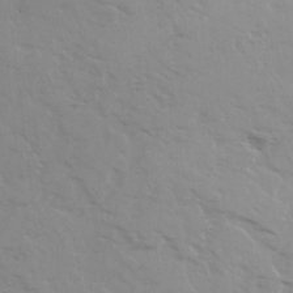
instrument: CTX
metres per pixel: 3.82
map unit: Ave
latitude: 0.4601
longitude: -112.9136
